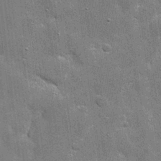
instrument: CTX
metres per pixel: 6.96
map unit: eHh
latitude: 20.2523
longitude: -67.0080
